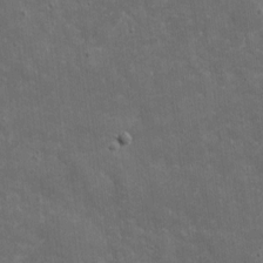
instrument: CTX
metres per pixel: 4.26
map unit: eHh
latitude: 4.7813
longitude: -70.7813
